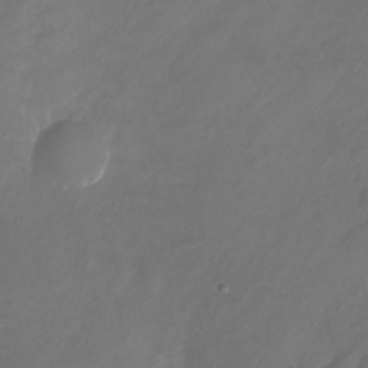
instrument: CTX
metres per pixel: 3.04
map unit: Nhu
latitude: -28.3306
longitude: -71.9717
